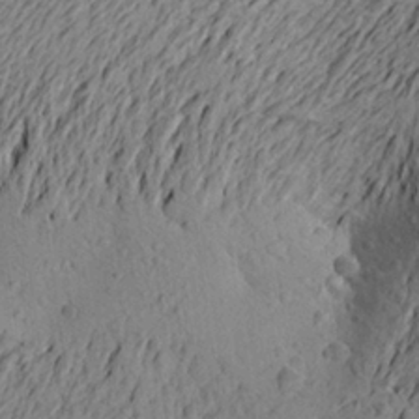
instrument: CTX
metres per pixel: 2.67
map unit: Aa
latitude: 21.4994
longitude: -149.5560
